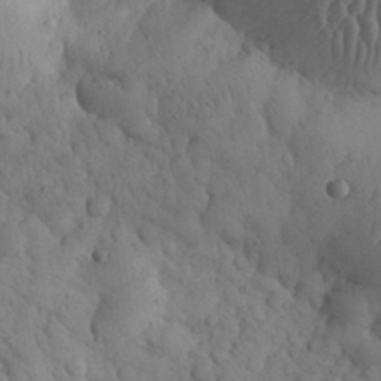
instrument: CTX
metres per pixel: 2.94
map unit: eHh
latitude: 31.2537
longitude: -68.1578
